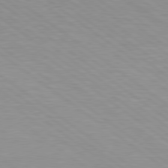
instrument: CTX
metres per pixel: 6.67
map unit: Hpe
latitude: 78.9892
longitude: -122.1200
